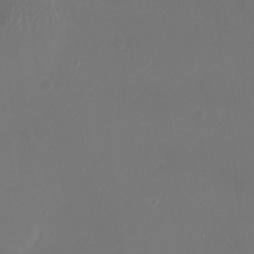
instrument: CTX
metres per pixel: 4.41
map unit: Nhu
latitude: -16.4818
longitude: -57.1592
